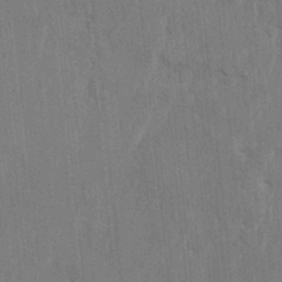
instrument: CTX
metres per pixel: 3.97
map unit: HNhu
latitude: 4.1767
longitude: -7.5371
